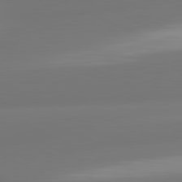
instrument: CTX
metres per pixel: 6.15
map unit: lApd
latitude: 81.4615
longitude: -165.4804
